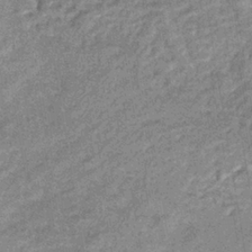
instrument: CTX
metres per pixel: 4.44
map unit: eHb
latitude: -38.4629
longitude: 79.9178
